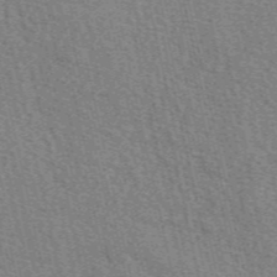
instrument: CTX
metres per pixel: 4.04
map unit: eAb
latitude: 49.1025
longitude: 105.8044
